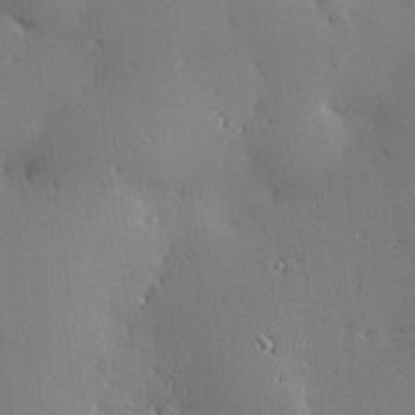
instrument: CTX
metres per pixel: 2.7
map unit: Hve
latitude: 24.8569
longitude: -92.1955
